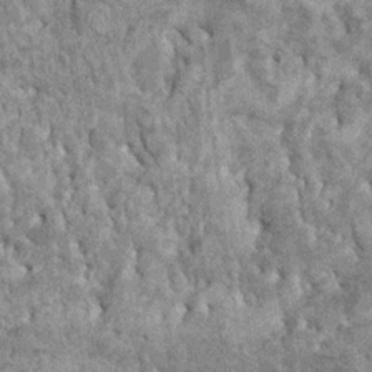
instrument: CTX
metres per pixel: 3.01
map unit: HNhu
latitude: 3.3481
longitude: 4.7463
